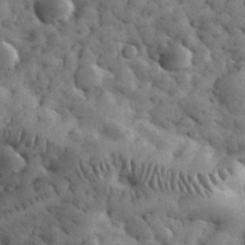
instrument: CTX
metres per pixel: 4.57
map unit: eHh
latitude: 33.0458
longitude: -68.1011
